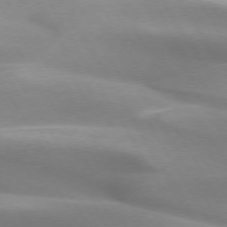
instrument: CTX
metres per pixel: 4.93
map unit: lApd
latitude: 73.3860
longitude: -51.5182
